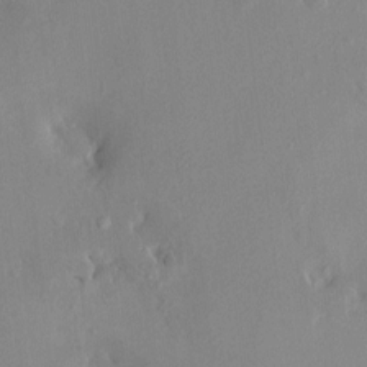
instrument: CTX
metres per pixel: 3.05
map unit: HNhu
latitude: 7.0836
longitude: 4.6707
